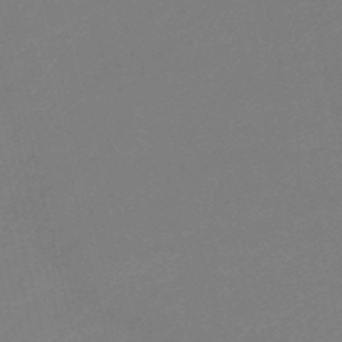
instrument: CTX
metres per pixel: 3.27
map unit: HNb
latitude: -50.0283
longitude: -42.0822
